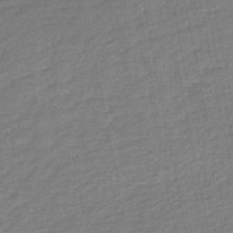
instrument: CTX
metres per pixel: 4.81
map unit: HNb
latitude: -49.1620
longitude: 58.9163
